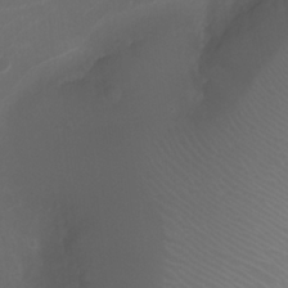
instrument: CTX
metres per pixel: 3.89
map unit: Ht
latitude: -1.8423
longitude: -19.6316
